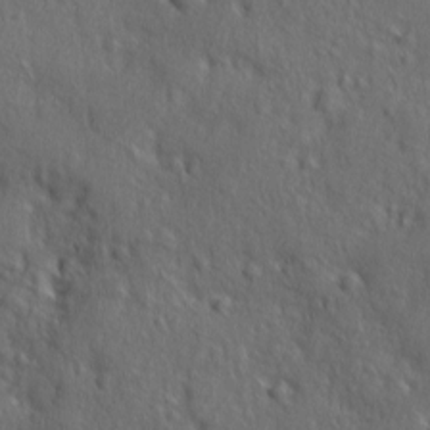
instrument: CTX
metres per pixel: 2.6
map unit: Ave
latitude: -9.3321
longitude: -119.1970
